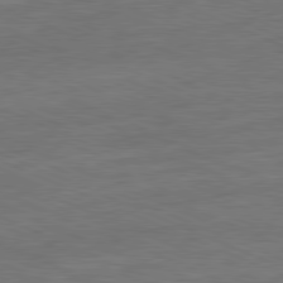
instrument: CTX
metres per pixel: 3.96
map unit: Ap
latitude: -81.8423
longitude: -84.4790
